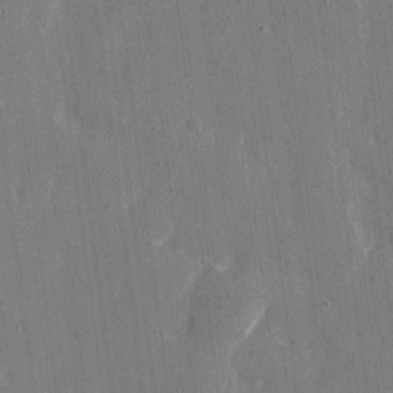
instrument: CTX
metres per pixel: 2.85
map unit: eHh
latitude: 8.8758
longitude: -68.1578
